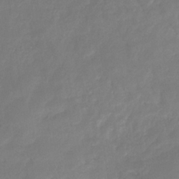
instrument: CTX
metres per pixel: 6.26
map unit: eHb
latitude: -31.0108
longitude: 73.0675
